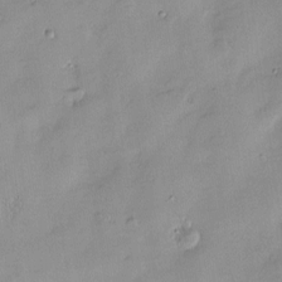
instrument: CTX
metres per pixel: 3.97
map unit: Htu
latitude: -8.6707
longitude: 176.5007
